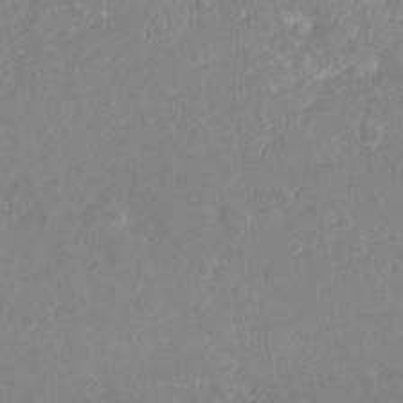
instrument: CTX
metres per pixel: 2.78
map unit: Nhu
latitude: -20.9352
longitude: -58.3467
